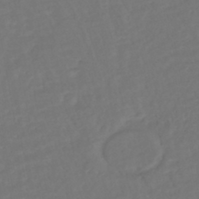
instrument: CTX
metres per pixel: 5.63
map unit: HNhu
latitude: -45.4832
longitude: 103.4077
